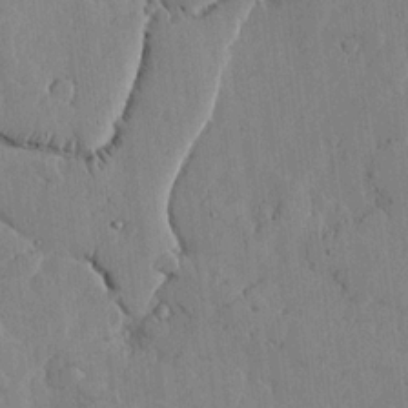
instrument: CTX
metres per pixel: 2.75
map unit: lHvf
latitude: 18.0633
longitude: -112.9325
